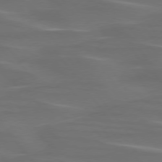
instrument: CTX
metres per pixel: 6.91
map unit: lApd
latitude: 75.4238
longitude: -79.6883
